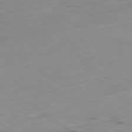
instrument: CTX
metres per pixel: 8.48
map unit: Ap
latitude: -79.4832
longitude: -73.1215
